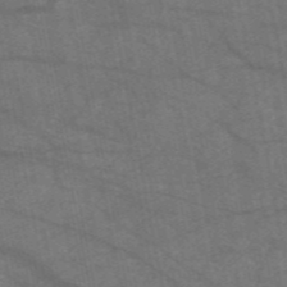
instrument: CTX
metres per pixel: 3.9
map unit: HNb
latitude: -55.0487
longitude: -40.0444
